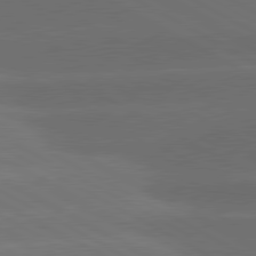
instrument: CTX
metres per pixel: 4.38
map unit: lApd
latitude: 80.8947
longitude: -146.8380
